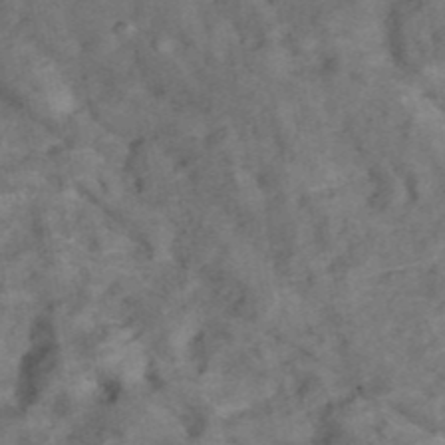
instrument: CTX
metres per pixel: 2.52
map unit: ANa
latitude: 41.7828
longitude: 15.7856
